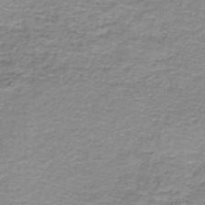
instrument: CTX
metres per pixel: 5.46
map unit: HNb
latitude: -44.3684
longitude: 52.8597
